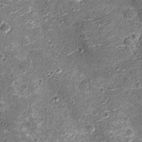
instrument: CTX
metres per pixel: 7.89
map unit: Nhu
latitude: -13.1431
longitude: -22.8758
